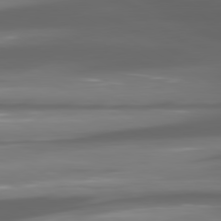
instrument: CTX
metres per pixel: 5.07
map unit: lApd
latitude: 80.5546
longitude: -145.0458
